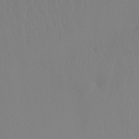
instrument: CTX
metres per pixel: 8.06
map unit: Htu
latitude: -14.8219
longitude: -47.6127
